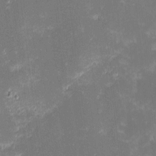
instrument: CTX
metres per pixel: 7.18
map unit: eHh
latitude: -2.4628
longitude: -86.1767
